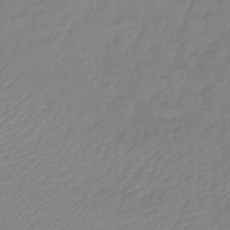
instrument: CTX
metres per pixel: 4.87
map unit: lHb
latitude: -42.1227
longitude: 74.4818
